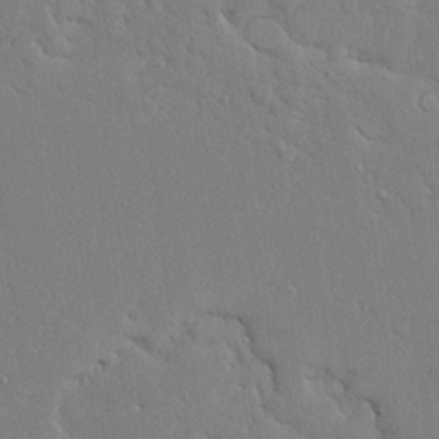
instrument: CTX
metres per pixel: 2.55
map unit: Ave
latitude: 17.0647
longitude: -140.8758
